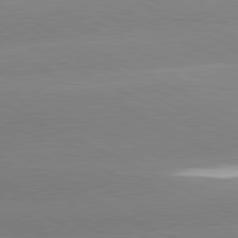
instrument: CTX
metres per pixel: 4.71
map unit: lApd
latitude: 81.1214
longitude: -151.1781
